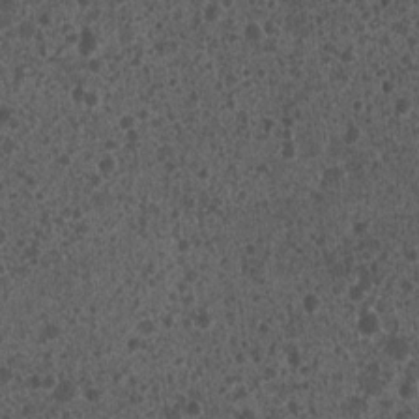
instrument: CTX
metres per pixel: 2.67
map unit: Nhu
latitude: 7.7639
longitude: -20.2900
